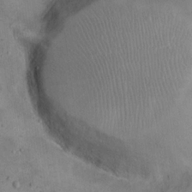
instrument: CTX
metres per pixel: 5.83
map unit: Hto
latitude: 15.9717
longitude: -61.8583
